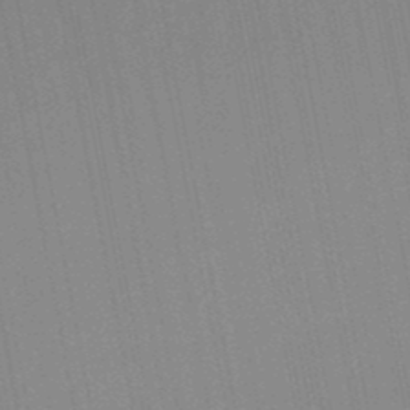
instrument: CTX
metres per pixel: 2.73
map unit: lHb
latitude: -48.8597
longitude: 67.1620
